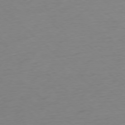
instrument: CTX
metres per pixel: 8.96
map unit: Ap
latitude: -78.0472
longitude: -70.6679
